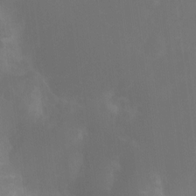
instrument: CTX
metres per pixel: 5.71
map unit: Nhu
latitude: -10.8408
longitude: -40.4789
